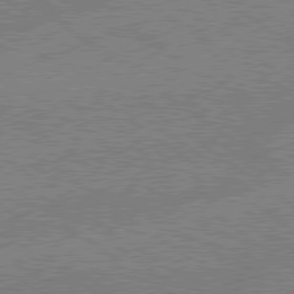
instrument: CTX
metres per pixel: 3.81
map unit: lApd
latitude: 79.0459
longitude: -145.4237
